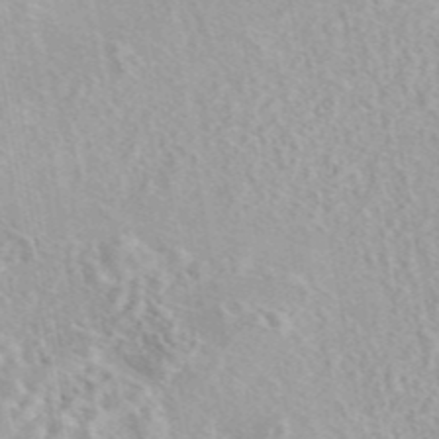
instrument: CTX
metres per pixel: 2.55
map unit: eAb
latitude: 44.1011
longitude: 114.4251
